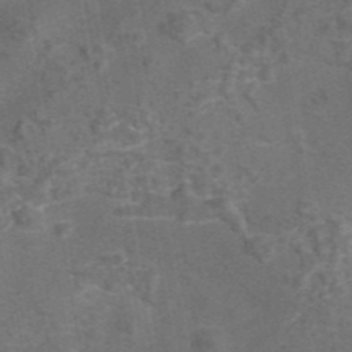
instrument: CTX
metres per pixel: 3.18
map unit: eAb
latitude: 43.3293
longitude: 106.7841
